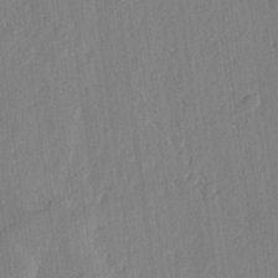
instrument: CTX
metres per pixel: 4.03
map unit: lHvf
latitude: 18.2711
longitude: -115.0647
